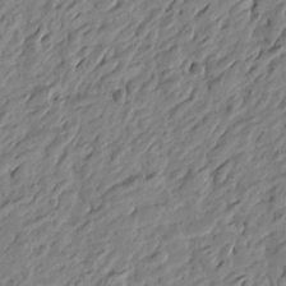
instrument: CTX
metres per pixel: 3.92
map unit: Htu
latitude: -3.3887
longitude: -179.8395
